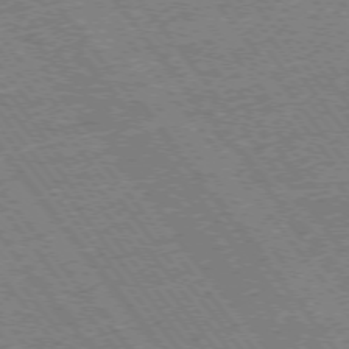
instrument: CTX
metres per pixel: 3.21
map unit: Ap
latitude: -75.6533
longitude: -87.6316
